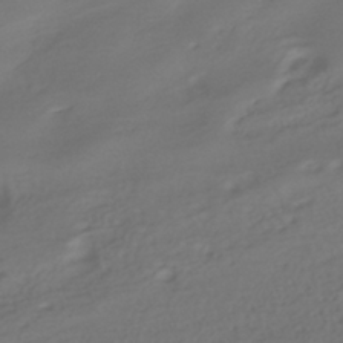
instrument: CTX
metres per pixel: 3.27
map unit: ANa
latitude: -39.5399
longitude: 96.4440
